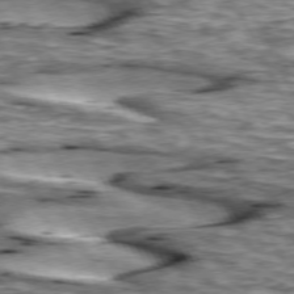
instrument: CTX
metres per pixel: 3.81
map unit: lApd
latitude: 74.1578
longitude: -54.7813
